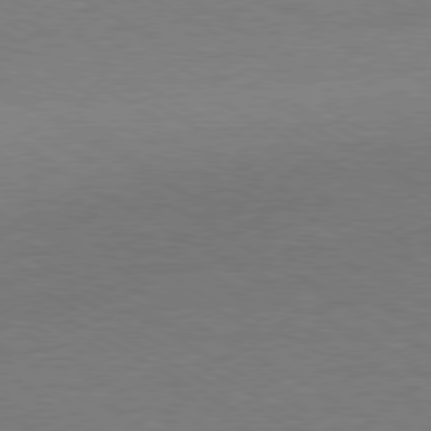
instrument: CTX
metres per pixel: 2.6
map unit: Ap
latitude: -80.2740
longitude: -87.1214
